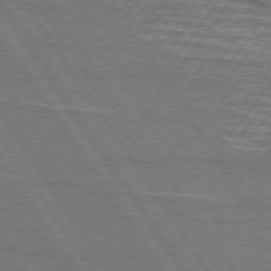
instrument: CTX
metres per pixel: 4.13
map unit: lApd
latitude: 74.7057
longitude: -56.1955
